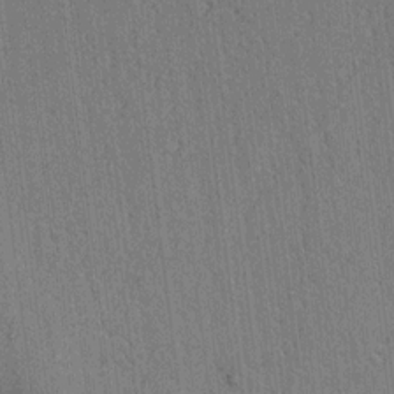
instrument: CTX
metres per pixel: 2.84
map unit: lAvf
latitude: 7.7639
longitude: 164.2740
